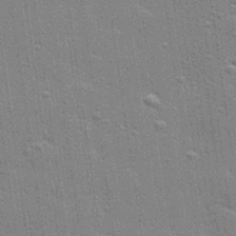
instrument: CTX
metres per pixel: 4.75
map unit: Hve
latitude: 28.7246
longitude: -93.0458
